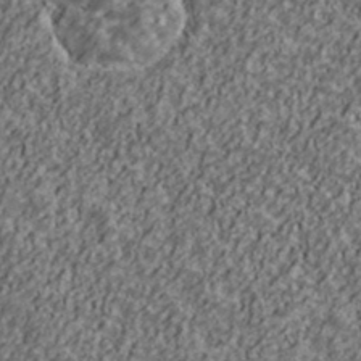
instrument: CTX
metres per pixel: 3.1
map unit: Ave
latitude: 41.0836
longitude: -111.8017
